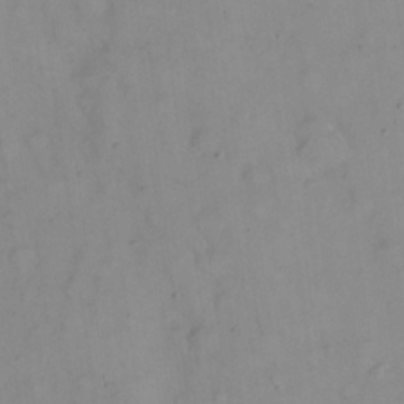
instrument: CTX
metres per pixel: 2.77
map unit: Nhu
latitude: 23.9528
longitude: -62.7436
